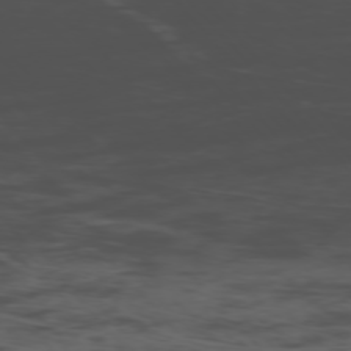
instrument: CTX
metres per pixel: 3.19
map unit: Ap
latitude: -76.3873
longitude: -66.1199
